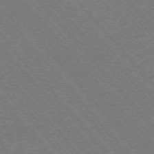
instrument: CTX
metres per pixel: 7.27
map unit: Hpe
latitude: -75.8990
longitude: -12.9325
